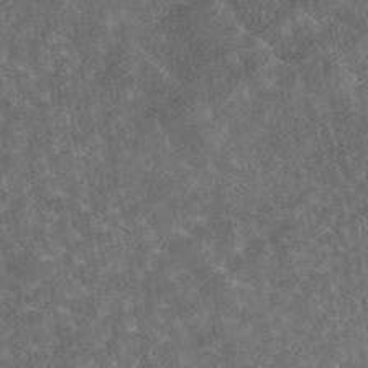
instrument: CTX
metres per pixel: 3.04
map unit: eAb
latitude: 45.1025
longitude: 123.0676
